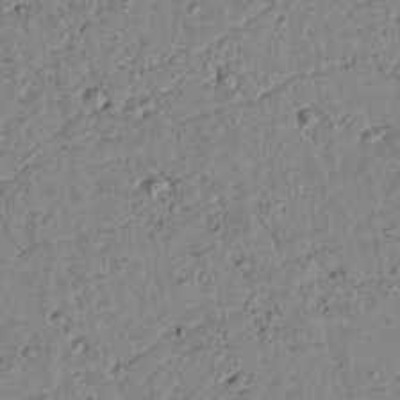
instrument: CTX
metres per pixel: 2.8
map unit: lAvf
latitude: 5.7450
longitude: 160.3495
